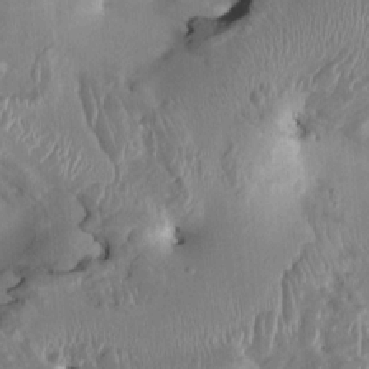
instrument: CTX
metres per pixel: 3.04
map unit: HNhu
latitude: 4.1011
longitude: -6.1011
